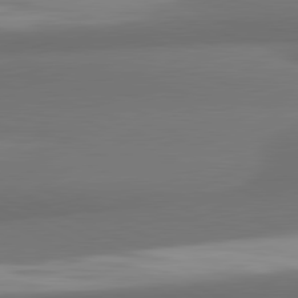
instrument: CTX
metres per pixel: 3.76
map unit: lApd
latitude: 81.6316
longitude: 172.9542
